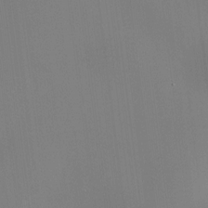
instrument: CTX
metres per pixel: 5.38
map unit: HNhu
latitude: 9.6694
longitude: 10.2928
